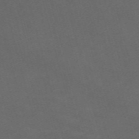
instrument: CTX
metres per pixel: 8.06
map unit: Nve
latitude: -59.0675
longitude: 59.3698
